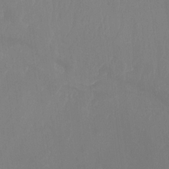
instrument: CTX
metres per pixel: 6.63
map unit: Ht
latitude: -15.3699
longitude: -48.7435
